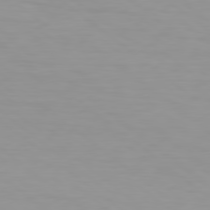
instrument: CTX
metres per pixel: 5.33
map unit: Hpe
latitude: 78.5357
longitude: -169.8961
